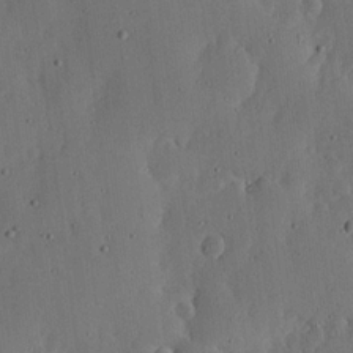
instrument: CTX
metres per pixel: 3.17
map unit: lHvf
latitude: 19.2348
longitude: -115.0836
